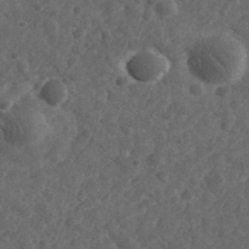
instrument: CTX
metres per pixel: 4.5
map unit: eHh
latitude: 34.2522
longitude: -78.1767
